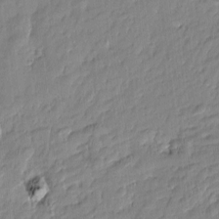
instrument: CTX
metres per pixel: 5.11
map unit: Htu
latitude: -5.9745
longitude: 174.3873
